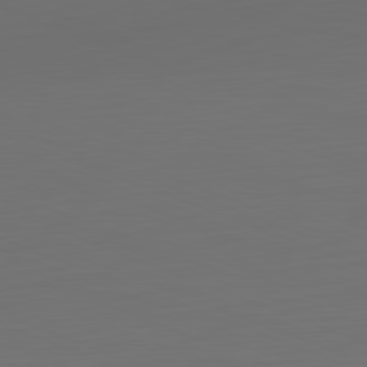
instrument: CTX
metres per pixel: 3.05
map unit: Hpe
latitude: -82.3306
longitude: 7.9178
